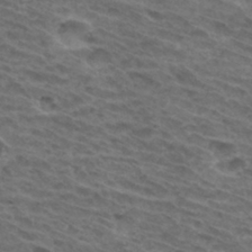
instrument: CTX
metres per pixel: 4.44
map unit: Hto
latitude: 32.1011
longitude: -46.5546
